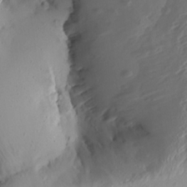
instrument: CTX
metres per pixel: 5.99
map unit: Aa
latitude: 13.3104
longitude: -141.1403
